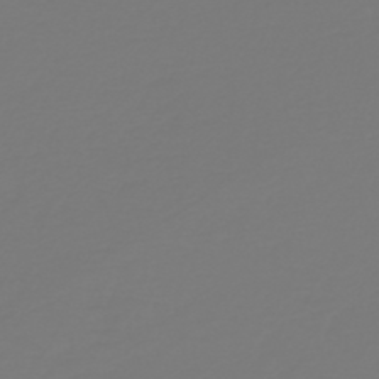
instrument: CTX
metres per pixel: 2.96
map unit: HNb
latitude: -46.1794
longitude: 51.9178
